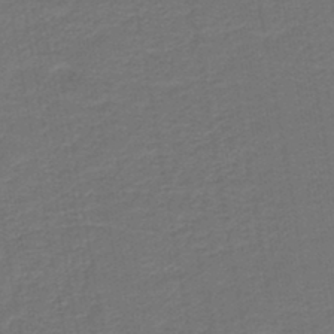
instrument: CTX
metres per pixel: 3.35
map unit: HNb
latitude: -43.6343
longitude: 51.8422
